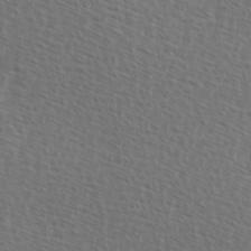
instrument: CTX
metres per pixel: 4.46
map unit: Hve
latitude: 1.6694
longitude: -123.3482
